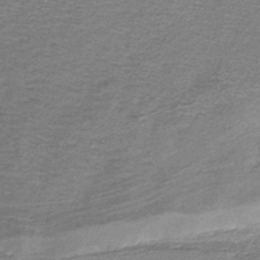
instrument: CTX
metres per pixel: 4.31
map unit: eAb
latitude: -38.6330
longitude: 51.7478
